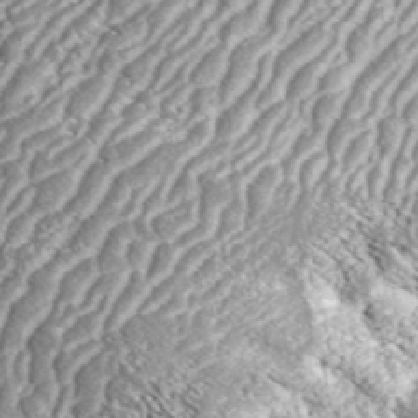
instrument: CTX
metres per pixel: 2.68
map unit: ANa
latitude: 43.6127
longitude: 36.8974
